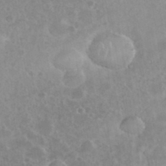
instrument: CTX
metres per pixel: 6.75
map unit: eHh
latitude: 35.4426
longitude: -62.0822
